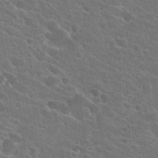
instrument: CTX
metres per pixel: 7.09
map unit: Hto
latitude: 23.9150
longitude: -39.1781
